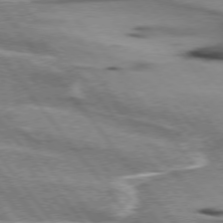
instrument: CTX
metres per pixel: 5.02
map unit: lApd
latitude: 75.3293
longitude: -65.9717
